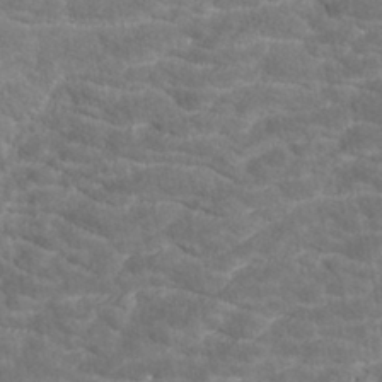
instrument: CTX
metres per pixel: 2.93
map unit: ANa
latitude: -42.9541
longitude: 108.1228
